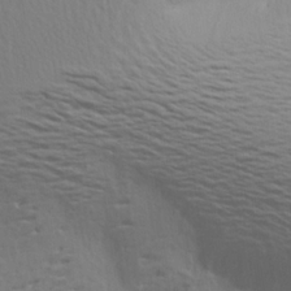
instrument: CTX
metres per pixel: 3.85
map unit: Aa
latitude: 19.4237
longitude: -145.1781
